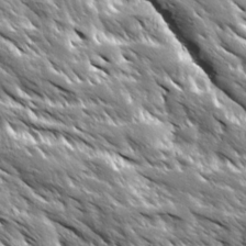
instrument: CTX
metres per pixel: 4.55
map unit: Ave
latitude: 19.7449
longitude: -135.7260
